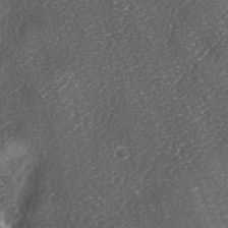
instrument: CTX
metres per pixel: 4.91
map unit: lAa
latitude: -4.6518
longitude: -127.1403
